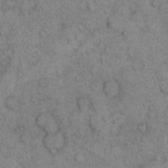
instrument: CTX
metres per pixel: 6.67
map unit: eHh
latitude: 16.9703
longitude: -63.5560
